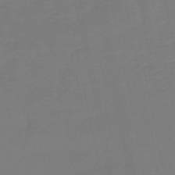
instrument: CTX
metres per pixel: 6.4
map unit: lHb
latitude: -49.2565
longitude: 78.8408
